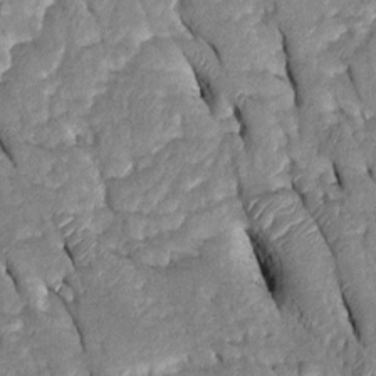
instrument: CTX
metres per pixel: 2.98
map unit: Htu
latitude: -0.1984
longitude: 149.6911
